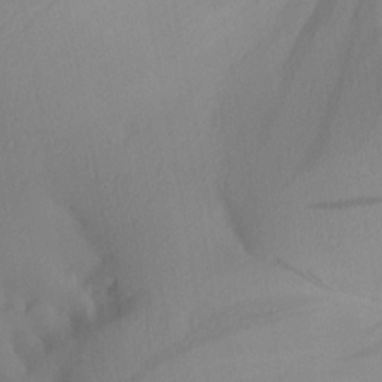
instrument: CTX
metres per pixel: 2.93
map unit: Aa
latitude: 22.1011
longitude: -146.3279
